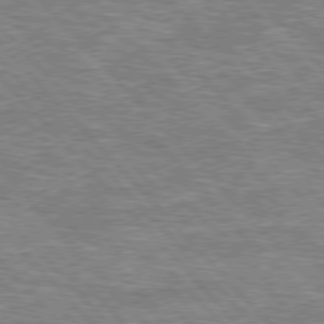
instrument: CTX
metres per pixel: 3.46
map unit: lApd
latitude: 76.4979
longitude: -74.8947
